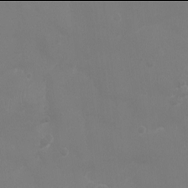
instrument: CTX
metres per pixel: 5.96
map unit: Ht
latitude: -2.0094
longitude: -19.2915
